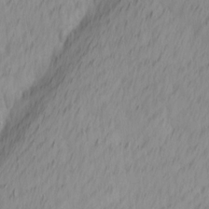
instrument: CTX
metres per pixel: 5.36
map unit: Ave
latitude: 12.9136
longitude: -106.7246
